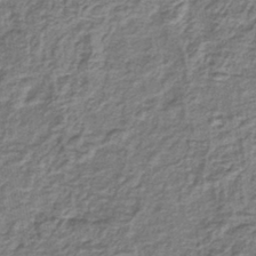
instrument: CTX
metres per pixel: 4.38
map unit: lHb
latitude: -40.7841
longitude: 62.1794
